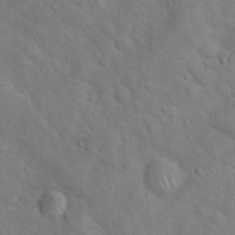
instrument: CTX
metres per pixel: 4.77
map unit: Hto
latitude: 17.3860
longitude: -53.2915
